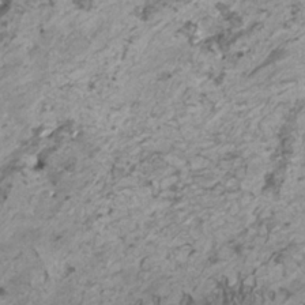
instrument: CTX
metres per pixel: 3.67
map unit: HNhu
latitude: 1.5749
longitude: -0.5357
